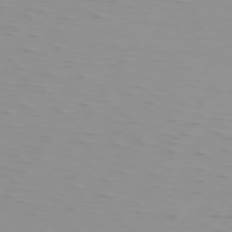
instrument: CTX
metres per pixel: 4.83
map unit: Hpe
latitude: 74.4412
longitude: -126.1956
